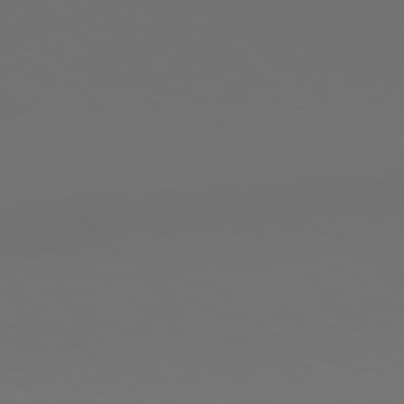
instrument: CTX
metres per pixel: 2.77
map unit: lApd
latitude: 78.9703
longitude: -166.5734
